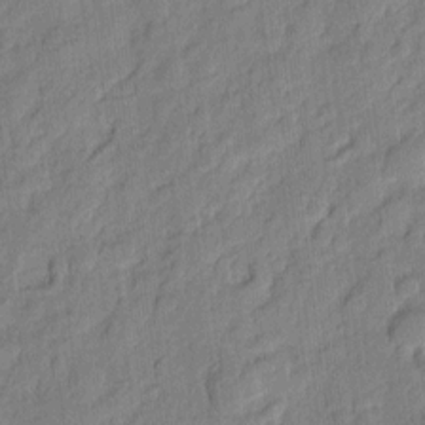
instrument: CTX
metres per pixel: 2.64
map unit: eHh
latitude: 6.8758
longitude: -75.4993
